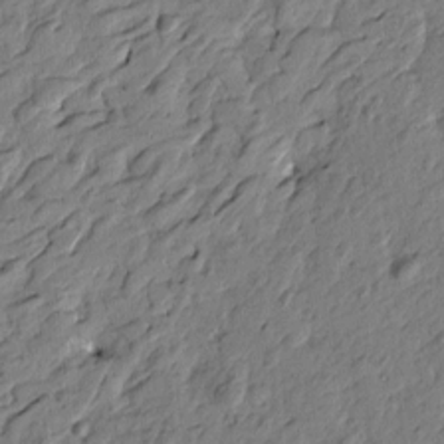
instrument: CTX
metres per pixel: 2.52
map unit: Htu
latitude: -2.2172
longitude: -179.2348
